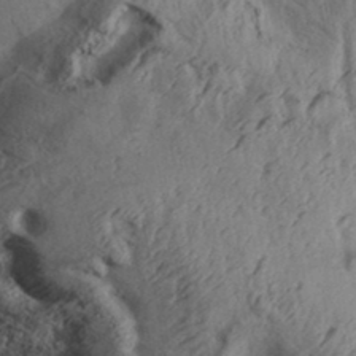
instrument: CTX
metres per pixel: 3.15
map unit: Aa
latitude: 32.2900
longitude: -134.5545
